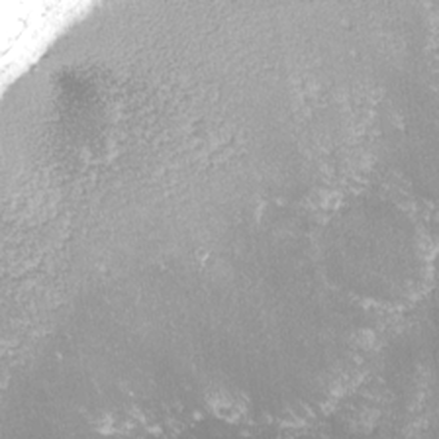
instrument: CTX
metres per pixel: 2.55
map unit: lHvf
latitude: -14.0850
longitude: -99.9150
